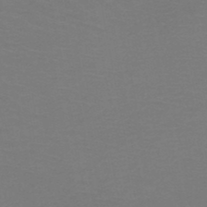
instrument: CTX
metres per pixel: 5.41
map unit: HNb
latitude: -48.8786
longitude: -46.1200
